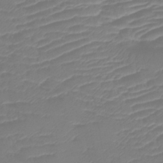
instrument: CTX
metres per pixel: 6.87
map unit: lHb
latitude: -41.2943
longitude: 76.6707
